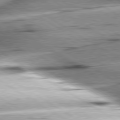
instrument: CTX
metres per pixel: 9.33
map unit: lApd
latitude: 80.0444
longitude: -156.1010
